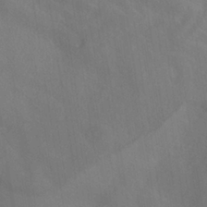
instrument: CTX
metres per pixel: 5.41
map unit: ANa
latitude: -37.2187
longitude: 95.4832
